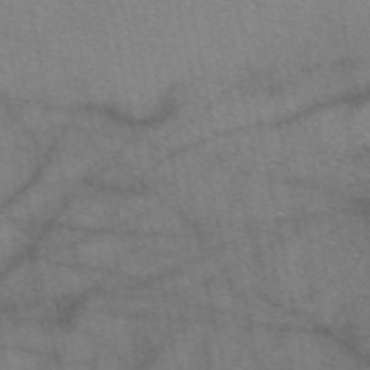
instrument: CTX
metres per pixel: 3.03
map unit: eAb
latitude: 50.4790
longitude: 109.8800
